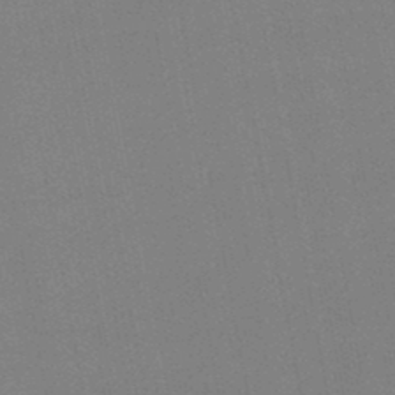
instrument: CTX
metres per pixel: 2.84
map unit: lHb
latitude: -46.6896
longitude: 70.5952
